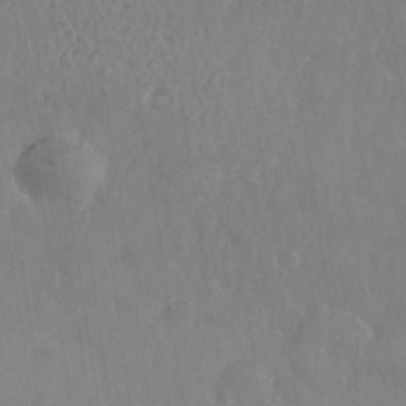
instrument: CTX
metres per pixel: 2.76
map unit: Nhe
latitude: -36.9730
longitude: -176.9891
